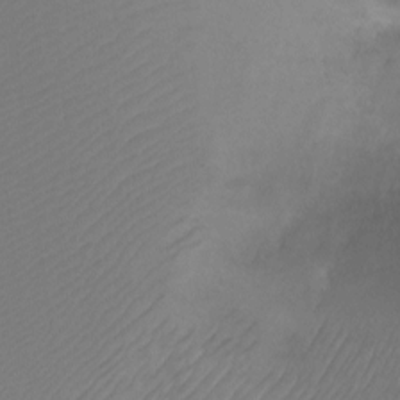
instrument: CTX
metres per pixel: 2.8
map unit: Ht
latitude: 0.4412
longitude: -35.1214
